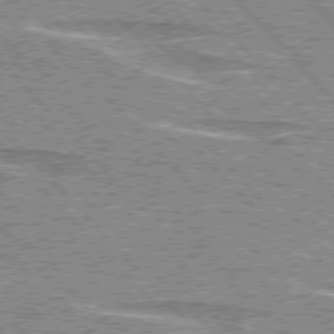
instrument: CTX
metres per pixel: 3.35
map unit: lApd
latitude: 76.0822
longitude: -81.5371
